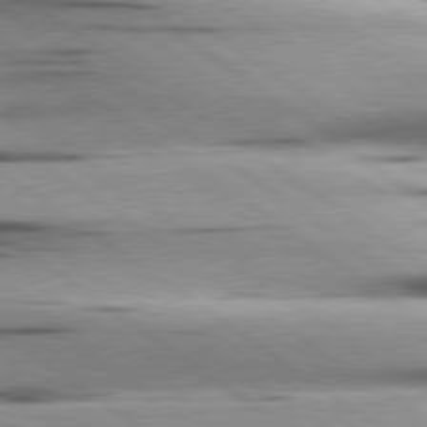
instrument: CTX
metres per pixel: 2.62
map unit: lApd
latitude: 79.1403
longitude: -155.2348
